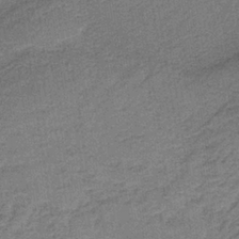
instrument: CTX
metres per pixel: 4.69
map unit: HNb
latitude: -35.9745
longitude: 54.1228
